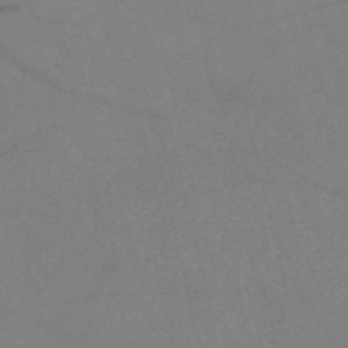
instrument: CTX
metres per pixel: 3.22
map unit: HNb
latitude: -52.7841
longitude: -45.7827
